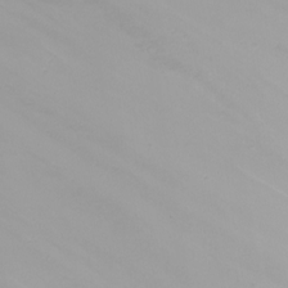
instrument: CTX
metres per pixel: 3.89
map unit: Nhu
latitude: -8.5007
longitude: -81.6505
